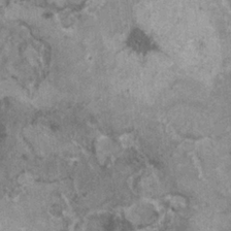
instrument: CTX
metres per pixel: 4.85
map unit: HNhu
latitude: 1.0269
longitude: 4.4818
